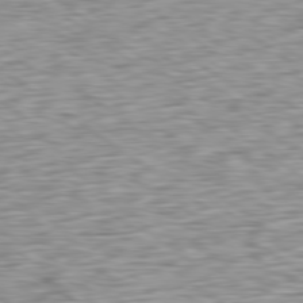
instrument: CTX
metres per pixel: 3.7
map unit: Ap
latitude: -79.9556
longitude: -70.1389
